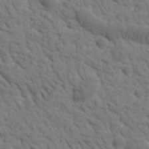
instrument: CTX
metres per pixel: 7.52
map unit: Htu
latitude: -1.8801
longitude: 174.1416
